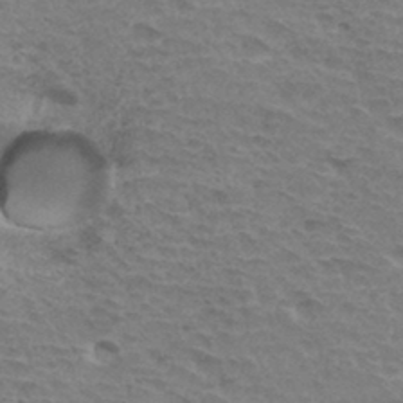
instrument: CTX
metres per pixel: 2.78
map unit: Hto
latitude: 33.9906
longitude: -45.4615
